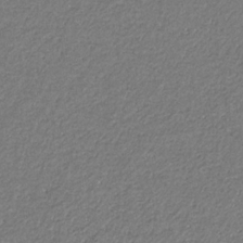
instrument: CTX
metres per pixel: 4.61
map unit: eHb
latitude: -31.2754
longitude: 69.3887
